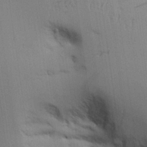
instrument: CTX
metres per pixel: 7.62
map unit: Aa
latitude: 26.4790
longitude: -129.8583
